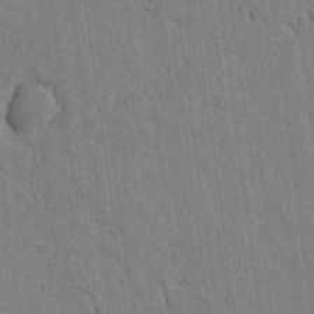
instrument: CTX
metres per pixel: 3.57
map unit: lAvf
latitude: 7.1592
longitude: 164.6141
